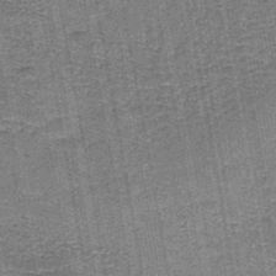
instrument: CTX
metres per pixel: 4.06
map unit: eAb
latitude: -36.1227
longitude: 51.6155
